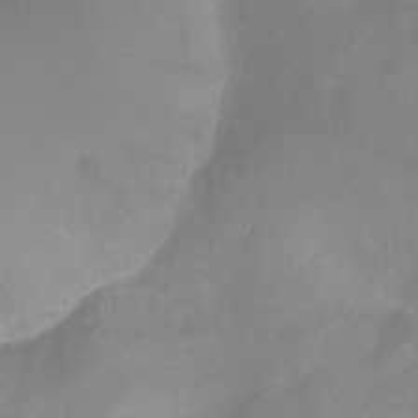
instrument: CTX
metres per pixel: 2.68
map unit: Nhu
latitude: -13.9367
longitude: -40.3467
